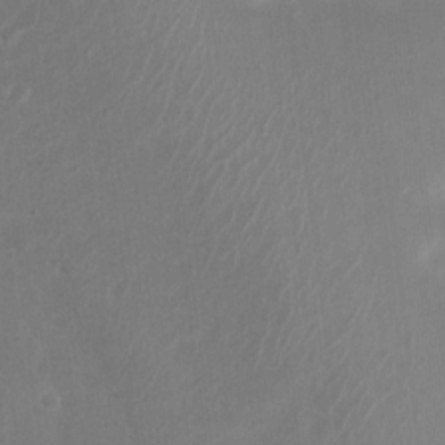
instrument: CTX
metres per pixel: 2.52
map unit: Nhu
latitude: 4.4601
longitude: -16.9703
